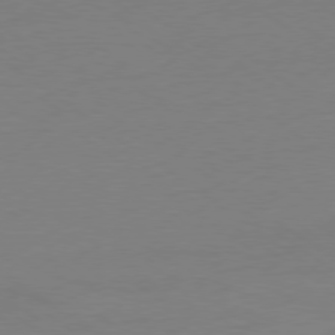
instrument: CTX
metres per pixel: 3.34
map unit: Ap
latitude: -79.2942
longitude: -98.0444
